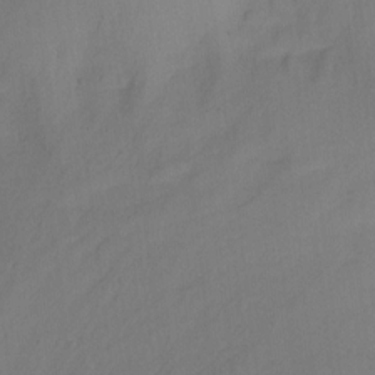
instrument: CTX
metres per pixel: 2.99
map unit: Nhu
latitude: -17.1243
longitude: -47.7450
